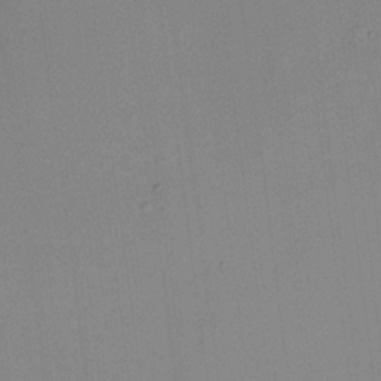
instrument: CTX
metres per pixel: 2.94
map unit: HNhu
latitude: 10.0822
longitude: 15.0865
